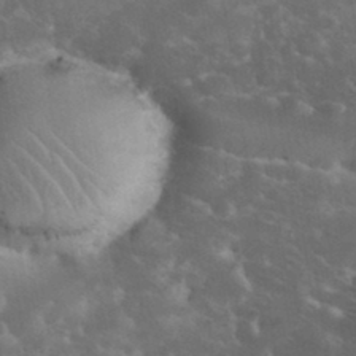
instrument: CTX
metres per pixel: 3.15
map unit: eHh
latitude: 34.4979
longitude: -65.4048
